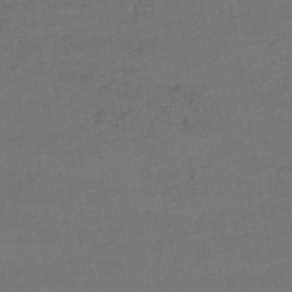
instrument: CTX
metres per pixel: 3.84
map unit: lHb
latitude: -46.6518
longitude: 67.6911
